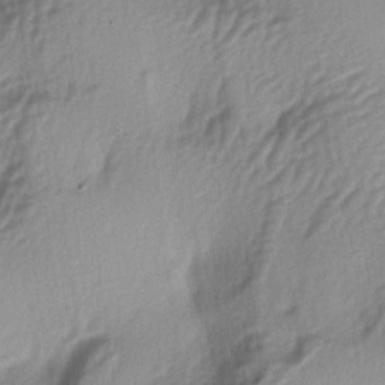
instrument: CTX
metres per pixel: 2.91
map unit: lAa
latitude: -4.7652
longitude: -123.5371
